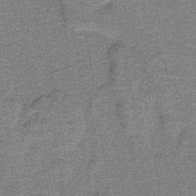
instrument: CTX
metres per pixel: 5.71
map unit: lHb
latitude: -40.4629
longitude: 56.5574
